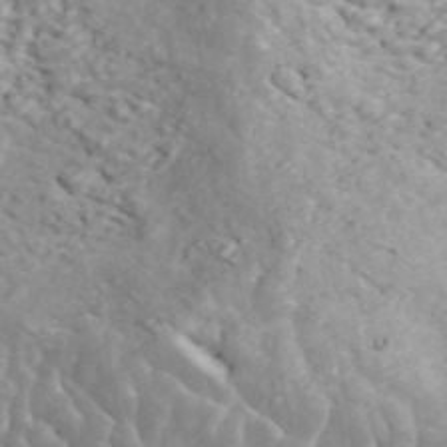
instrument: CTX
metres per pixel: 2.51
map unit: ANa
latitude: 46.0822
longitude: 23.5588
